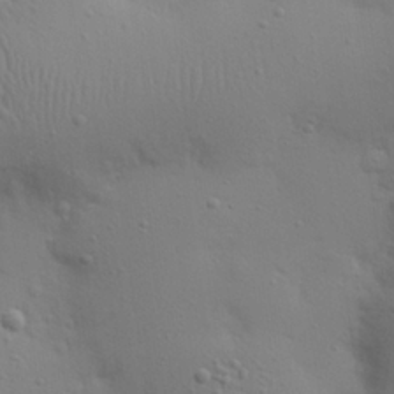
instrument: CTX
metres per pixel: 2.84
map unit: eHh
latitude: 25.0836
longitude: -69.8772
